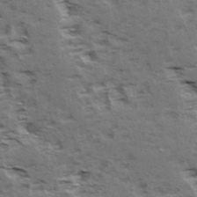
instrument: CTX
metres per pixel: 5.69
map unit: Ave
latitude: 15.3860
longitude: -103.8772
